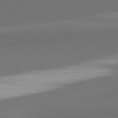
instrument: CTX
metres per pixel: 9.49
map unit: lApd
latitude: 82.2522
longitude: 154.2173
